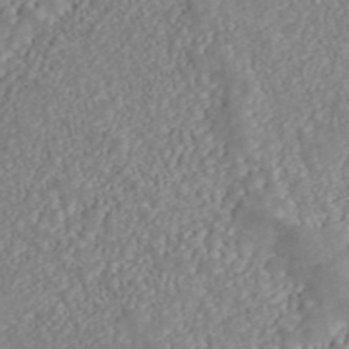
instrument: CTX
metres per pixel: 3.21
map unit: ANa
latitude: 45.0836
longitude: 21.6344
